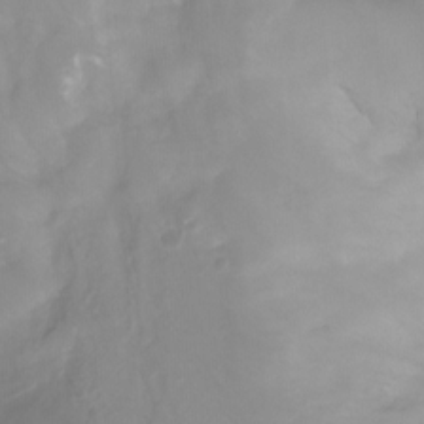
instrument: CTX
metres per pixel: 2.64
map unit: Aa
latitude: -13.2565
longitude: -67.0647
